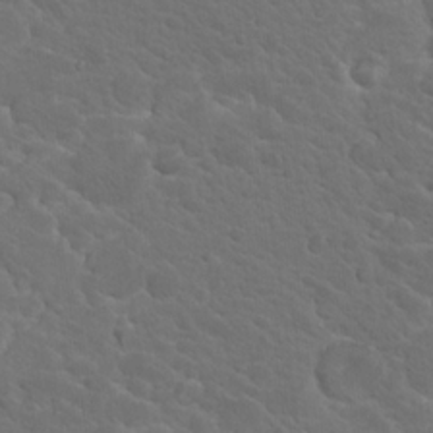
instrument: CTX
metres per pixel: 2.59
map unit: Nhu
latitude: 17.6127
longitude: -33.2348
